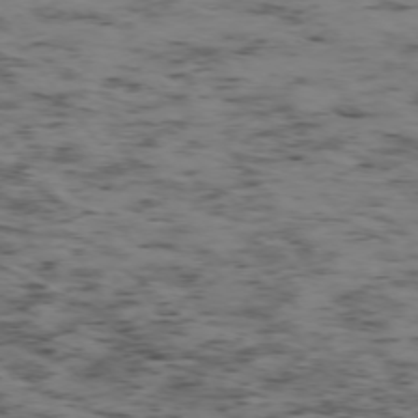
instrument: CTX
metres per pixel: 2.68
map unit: Hpe
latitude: -74.9542
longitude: 3.3698
